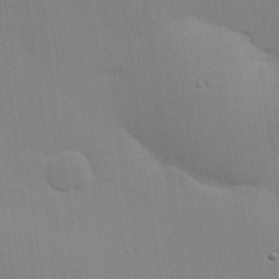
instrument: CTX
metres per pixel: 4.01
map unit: Hve
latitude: 26.1200
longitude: -91.2726
